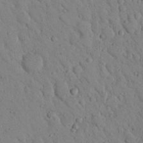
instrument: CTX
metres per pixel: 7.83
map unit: Nhu
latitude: 22.9136
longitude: -76.1011
